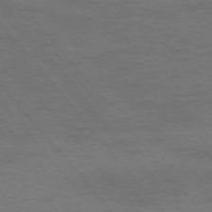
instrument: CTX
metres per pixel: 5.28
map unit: Ap
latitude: -76.4440
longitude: -62.3090
